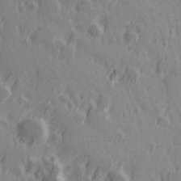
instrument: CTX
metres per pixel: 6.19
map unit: Hve
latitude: 25.8583
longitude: 146.3117
